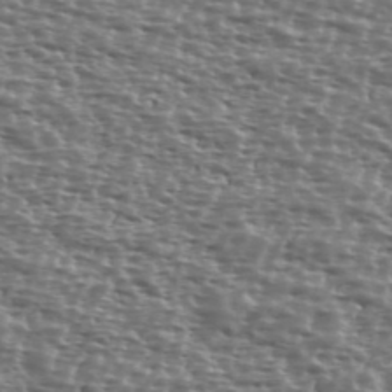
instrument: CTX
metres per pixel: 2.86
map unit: Ave
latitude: 39.1403
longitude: -111.8961
